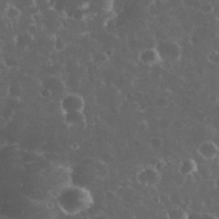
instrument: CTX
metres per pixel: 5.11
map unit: eHh
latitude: 33.9717
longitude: -61.7638
